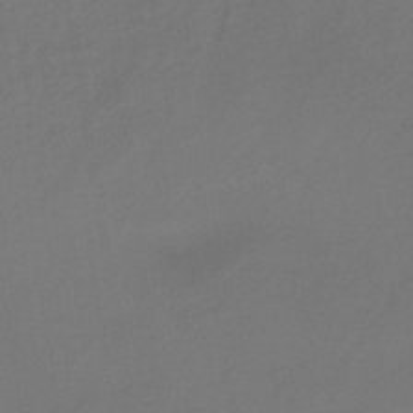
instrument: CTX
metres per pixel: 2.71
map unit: lHb
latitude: -35.9745
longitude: 67.5399
